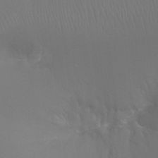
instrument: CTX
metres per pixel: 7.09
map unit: Ht
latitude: -11.6155
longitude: -44.6679
